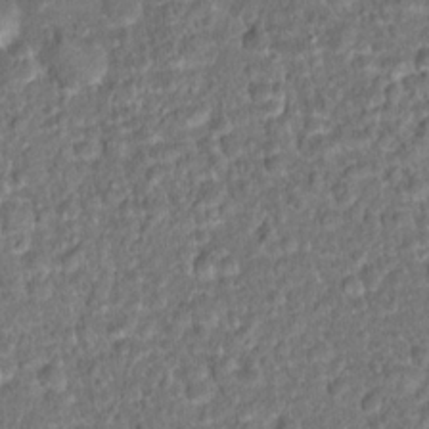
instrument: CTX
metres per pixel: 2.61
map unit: Hto
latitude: 15.7450
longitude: -39.3859
